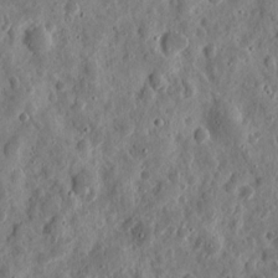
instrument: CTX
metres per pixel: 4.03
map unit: eHh
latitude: 11.1592
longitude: -73.8584
